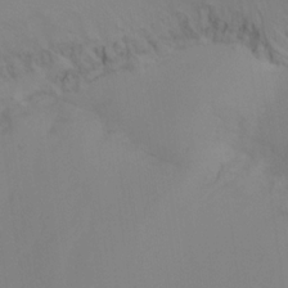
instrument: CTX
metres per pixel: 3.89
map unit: Ht
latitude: -16.0661
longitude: -47.2915
